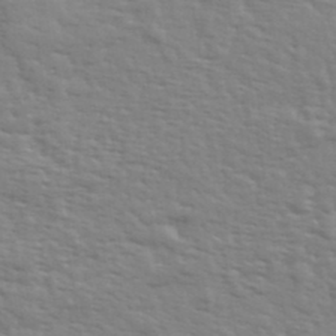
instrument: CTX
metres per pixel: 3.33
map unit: eHh
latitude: 35.6316
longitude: -80.8947
